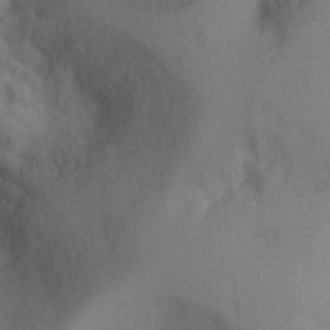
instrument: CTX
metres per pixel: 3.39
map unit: Ht
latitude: -2.9163
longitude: -33.6127
